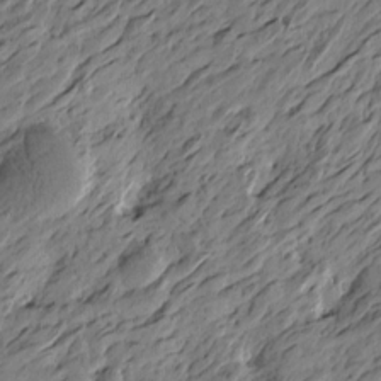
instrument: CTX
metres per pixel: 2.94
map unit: Htu
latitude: -5.3698
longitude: -178.8191
